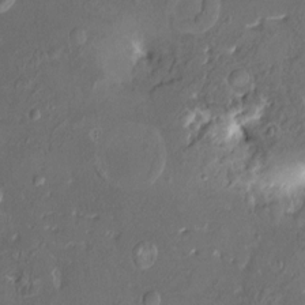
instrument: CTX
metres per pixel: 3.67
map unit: HNhu
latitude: 4.2711
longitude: 8.3495
